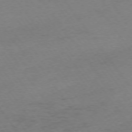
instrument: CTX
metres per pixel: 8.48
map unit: Ap
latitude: -75.1243
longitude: -73.4616
